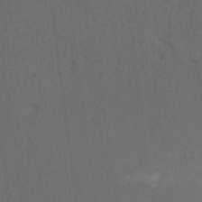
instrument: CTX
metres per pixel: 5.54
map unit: Nhu
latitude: 9.7828
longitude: -25.7260
